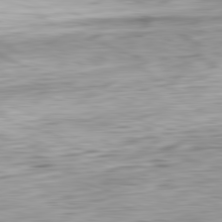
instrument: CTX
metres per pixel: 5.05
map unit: Ap
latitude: -82.2739
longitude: -77.0080
